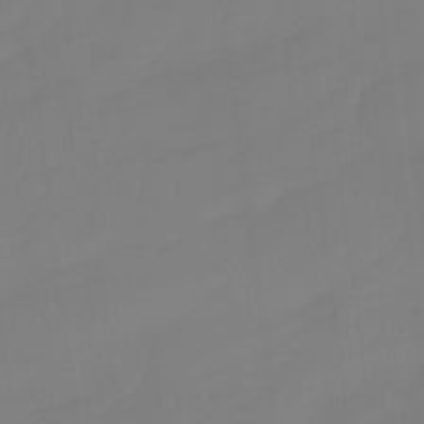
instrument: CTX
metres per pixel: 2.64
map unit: Nhu
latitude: -11.9556
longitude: -68.1200
